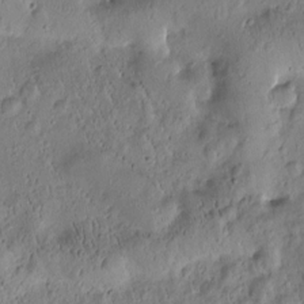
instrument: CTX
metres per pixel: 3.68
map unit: Htu
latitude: -1.9556
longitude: 171.3510
